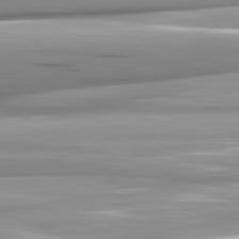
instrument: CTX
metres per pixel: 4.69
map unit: lApd
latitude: 82.5923
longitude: -141.5182
